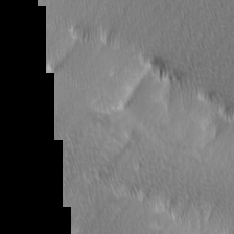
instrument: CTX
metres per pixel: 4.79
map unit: Ave
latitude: 9.2726
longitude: -106.2523
